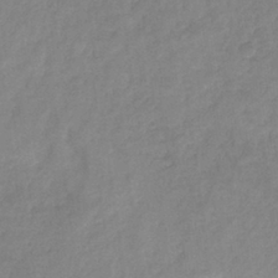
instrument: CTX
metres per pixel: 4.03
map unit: eHb
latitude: -32.2173
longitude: 74.9542
